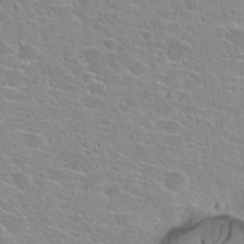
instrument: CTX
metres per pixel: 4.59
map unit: Hto
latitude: 24.1199
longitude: -44.9702
